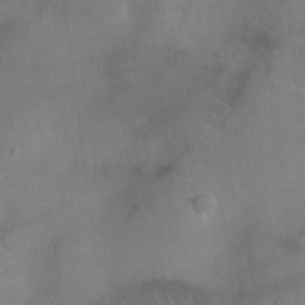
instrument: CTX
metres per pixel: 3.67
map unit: Ht
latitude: -4.2361
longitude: -16.7624
